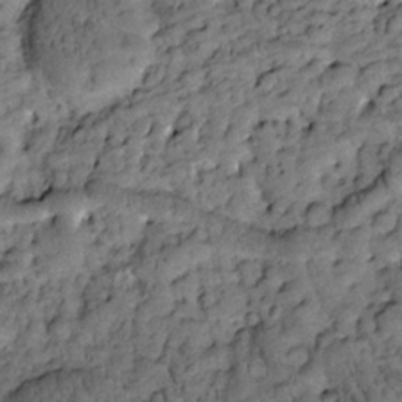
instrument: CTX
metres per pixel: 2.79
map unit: Htu
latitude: -3.1998
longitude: 173.5588
